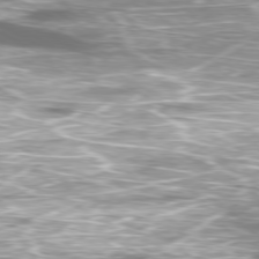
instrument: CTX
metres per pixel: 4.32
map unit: Ap
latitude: -79.7666
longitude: -71.1025
